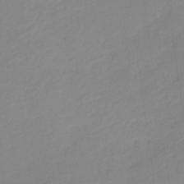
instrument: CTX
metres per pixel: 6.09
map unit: HNb
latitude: -31.7288
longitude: 59.8800
